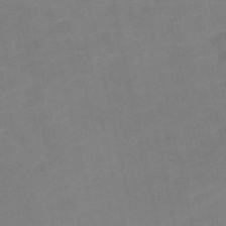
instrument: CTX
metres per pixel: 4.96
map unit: Nve
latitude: -58.1605
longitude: 50.5574
